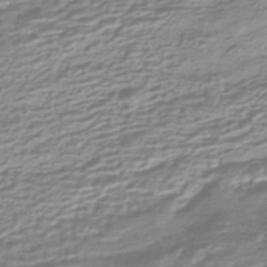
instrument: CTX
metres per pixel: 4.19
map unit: HNhu
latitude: -44.0283
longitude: 99.5588
